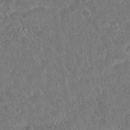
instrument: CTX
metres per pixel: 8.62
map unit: Hto
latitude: 17.0647
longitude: -40.9324
